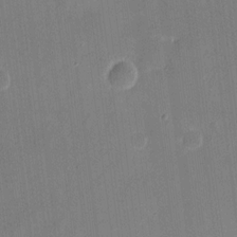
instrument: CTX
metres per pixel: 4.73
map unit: eHh
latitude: 10.3656
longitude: -68.8947
